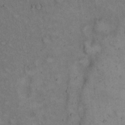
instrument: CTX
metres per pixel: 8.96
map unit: Hto
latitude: 15.7828
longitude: -61.9150
